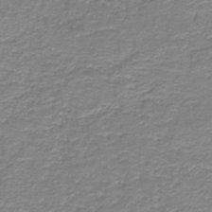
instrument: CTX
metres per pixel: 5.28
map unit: HNb
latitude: -38.7274
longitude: 51.0486
